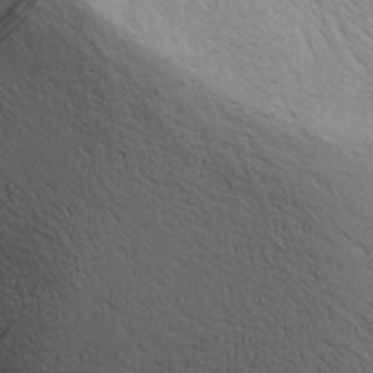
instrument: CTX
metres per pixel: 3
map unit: lAa
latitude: -9.9745
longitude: -125.6316
